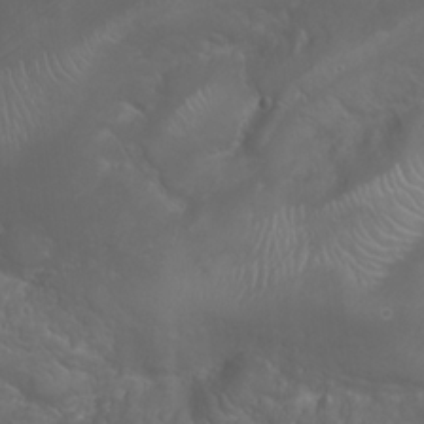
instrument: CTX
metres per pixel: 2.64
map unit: Nhu
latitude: 23.9906
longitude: -60.3845
